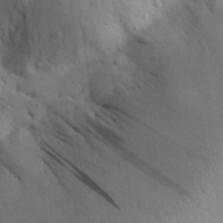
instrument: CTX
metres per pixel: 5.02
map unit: Aa
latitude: 30.4979
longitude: -145.0647
